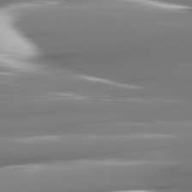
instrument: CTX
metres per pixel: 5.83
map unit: lApd
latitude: 81.4615
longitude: -142.5357
